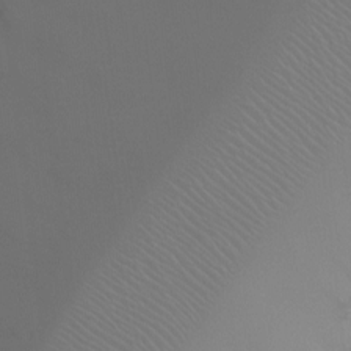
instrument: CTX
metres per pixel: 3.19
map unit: Ht
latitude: -9.8233
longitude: -29.3104
